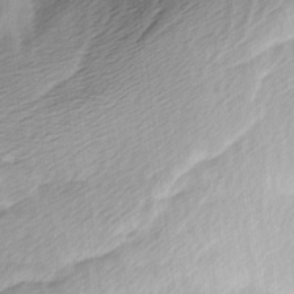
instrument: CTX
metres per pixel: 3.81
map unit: Ave
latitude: -9.3132
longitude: -123.6505
